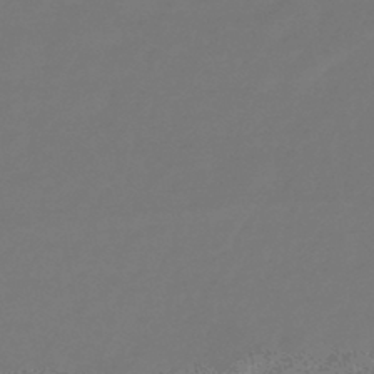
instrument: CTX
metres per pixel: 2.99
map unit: eHb
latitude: -43.4643
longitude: 87.2943
